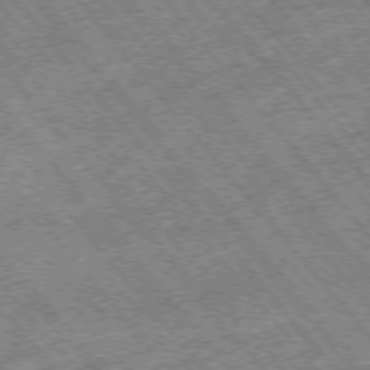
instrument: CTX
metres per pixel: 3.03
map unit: Hpe
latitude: -75.5399
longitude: -17.8961
